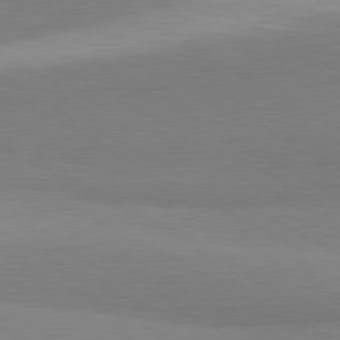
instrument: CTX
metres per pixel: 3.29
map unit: lApd
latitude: 81.2915
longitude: 158.9163
